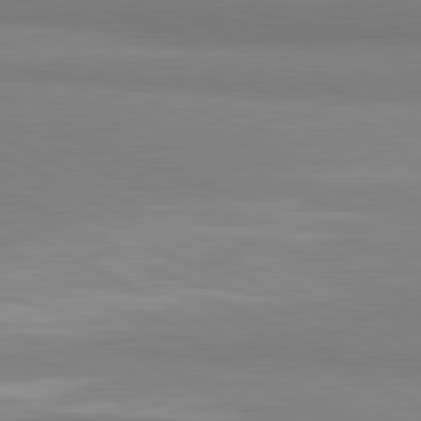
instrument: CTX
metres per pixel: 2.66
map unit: lApd
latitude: 81.3482
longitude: 158.9163
